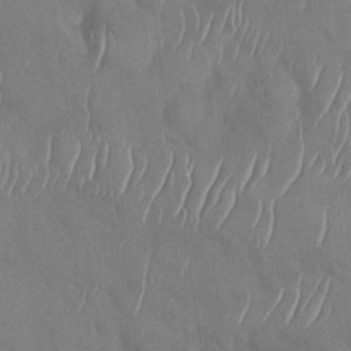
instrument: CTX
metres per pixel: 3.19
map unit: Nhu
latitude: -30.1606
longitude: -59.6316
